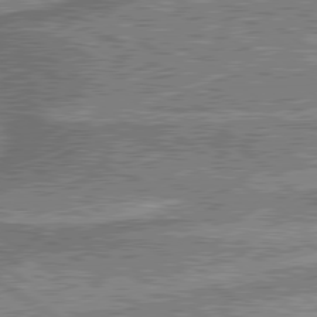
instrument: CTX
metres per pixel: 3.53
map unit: lApd
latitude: 79.9528
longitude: 175.8611
